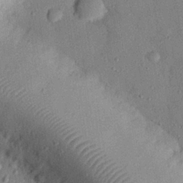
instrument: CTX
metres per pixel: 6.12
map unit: eHh
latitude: 26.3467
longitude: -76.1011
